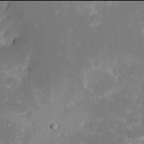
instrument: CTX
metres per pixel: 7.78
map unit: eHh
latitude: -2.0094
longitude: -86.6490
